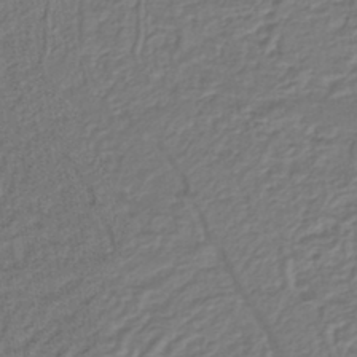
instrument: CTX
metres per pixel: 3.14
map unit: lHb
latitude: -42.6140
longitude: 61.2565
